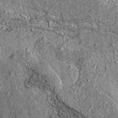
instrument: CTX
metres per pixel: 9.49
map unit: eAb
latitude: 36.1955
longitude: 111.1620
